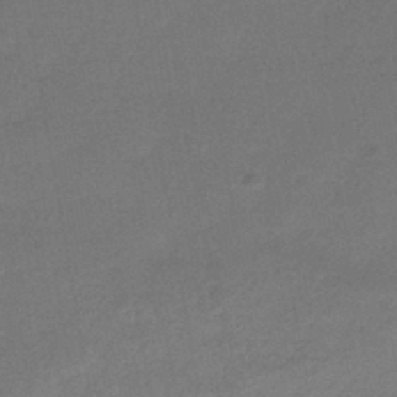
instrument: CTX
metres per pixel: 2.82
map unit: HNhu
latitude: -41.7855
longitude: 92.6141
